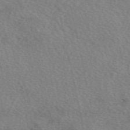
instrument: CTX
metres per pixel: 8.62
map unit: eAb
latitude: 49.8583
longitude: 114.1417
